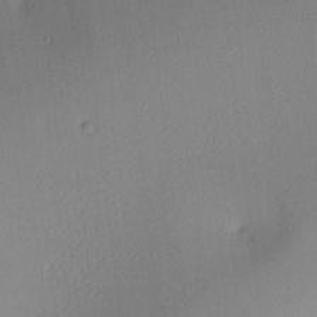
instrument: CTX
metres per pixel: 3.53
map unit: lAa
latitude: 3.2915
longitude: -115.8961
